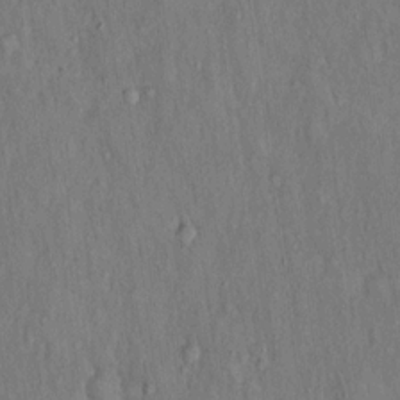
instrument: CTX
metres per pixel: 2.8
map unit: Hto
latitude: 15.6316
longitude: -60.6112
